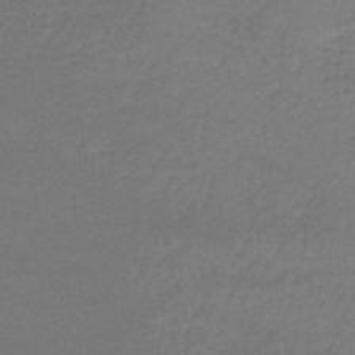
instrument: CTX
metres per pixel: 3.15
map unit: lHb
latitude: -38.6897
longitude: 73.5021
